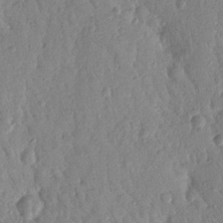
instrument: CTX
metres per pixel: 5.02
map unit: Nhu
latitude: 17.3104
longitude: -78.7624
